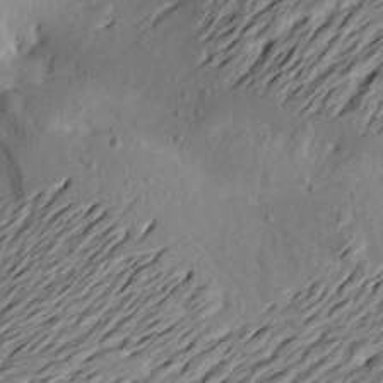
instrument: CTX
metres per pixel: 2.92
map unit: Aa
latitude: 18.9513
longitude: -144.6301
